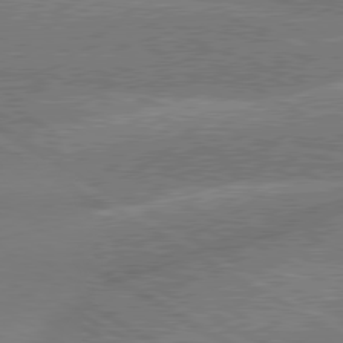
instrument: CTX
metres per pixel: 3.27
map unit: lApd
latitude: 79.8017
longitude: -134.3845
